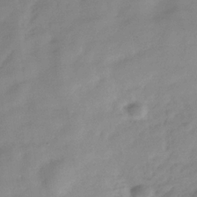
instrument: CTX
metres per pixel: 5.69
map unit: Hve
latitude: -32.4440
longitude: 90.0283
